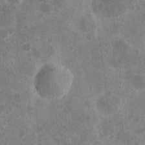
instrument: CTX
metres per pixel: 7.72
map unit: eHh
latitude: 4.4223
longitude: -71.8016
